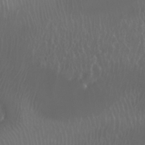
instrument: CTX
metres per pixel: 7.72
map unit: Nhu
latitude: 25.7071
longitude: -60.0633
